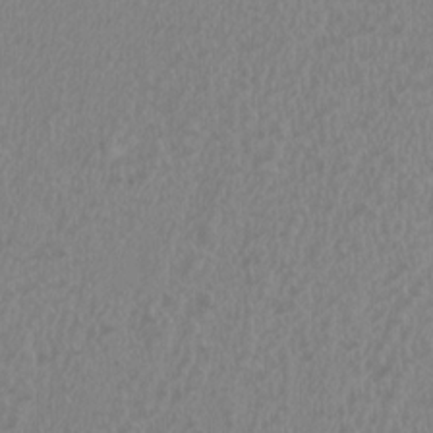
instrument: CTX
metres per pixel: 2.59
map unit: HNhu
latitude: 3.0080
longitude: -2.1955
